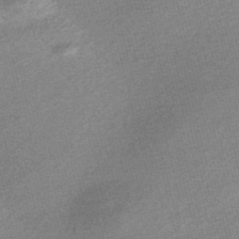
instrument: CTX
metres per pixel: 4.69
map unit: Nve
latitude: -56.6707
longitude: 60.9920
